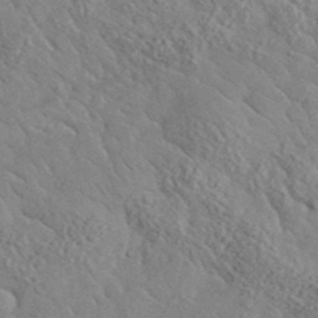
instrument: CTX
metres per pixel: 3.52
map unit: lHvf
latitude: 37.4427
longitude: -90.8191
